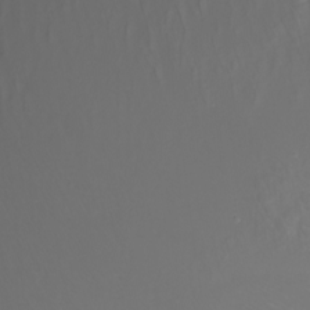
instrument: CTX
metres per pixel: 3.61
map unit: Nhu
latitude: -8.5952
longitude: -80.2522
